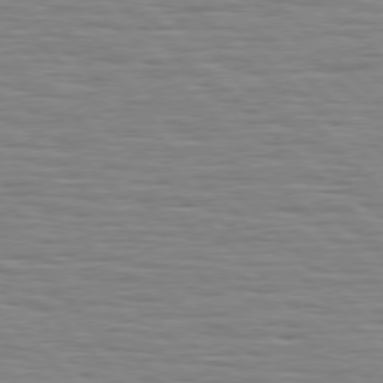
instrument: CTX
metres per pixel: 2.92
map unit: Hpe
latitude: 76.9513
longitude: -127.1592
